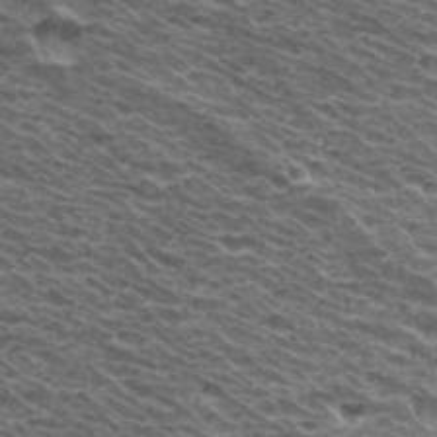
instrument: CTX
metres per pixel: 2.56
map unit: Hto
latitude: 34.1011
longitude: -40.0255
